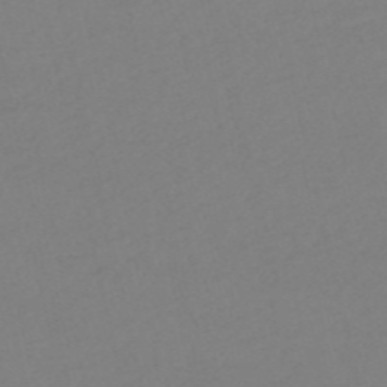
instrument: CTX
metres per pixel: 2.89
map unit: HNb
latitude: -54.0850
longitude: -50.2711
